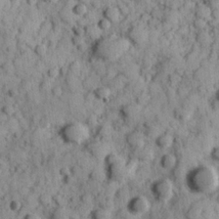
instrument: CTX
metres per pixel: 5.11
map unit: Hve
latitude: 24.8569
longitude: 147.3320
